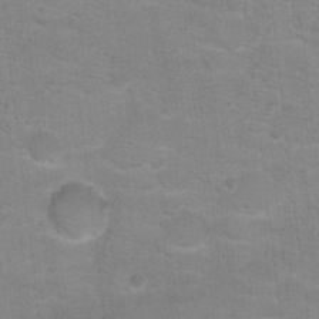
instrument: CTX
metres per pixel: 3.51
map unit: Hto
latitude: 16.7057
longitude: -39.0269
